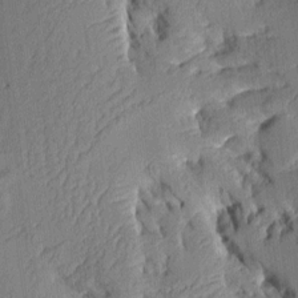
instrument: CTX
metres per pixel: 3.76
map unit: Aa
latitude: 9.3293
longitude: -127.9528
